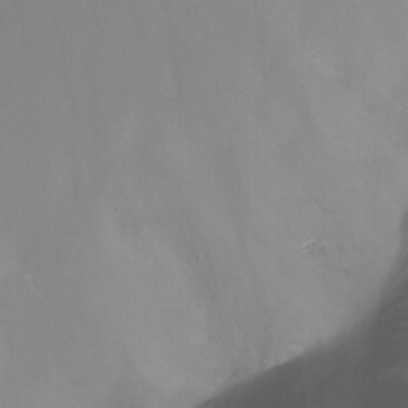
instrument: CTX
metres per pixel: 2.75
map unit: Nhu
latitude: -13.2565
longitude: -62.9514
